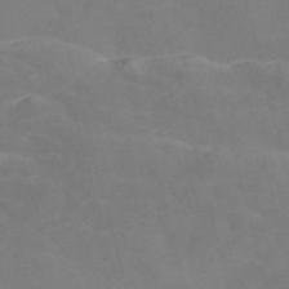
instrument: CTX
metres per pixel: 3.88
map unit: Nve
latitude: -57.8233
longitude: 56.9919
